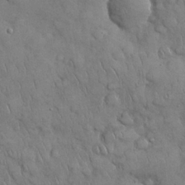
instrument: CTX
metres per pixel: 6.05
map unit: Nhu
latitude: 27.8961
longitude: -68.8758
